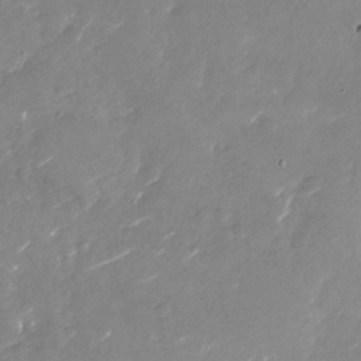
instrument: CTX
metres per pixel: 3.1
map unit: Nhu
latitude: -26.8785
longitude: -73.9339
